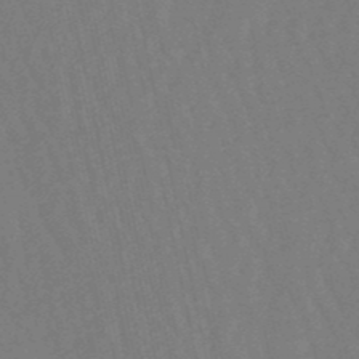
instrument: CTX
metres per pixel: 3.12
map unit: lHb
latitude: -49.7289
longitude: 71.6344
